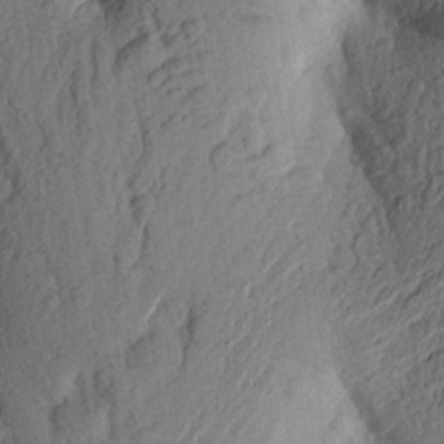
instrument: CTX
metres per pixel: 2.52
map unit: Aa
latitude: 24.6112
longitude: -150.1200
